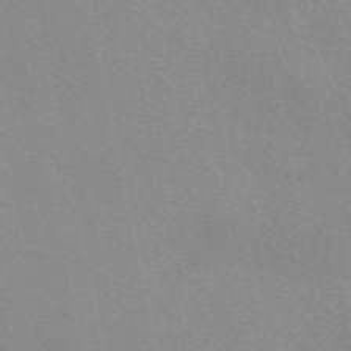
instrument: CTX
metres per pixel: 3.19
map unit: eAb
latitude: 49.7261
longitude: 108.0661
